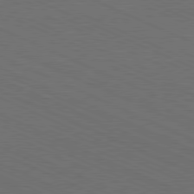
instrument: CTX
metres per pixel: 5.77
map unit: Hpe
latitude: -81.8989
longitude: 19.0486
